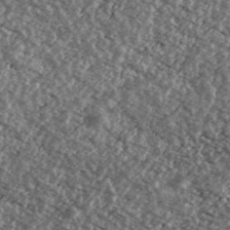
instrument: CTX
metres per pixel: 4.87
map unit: Ave
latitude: 39.5560
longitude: -111.0837
